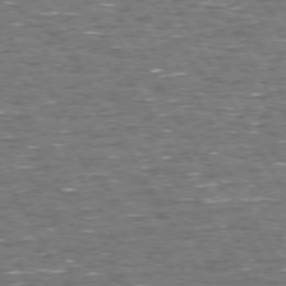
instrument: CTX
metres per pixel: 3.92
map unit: Hpe
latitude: 72.3846
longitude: -123.0269
